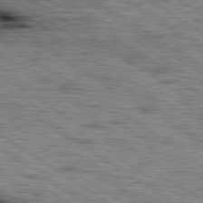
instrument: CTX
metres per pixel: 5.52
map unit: lApd
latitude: 79.8017
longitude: -49.4615
